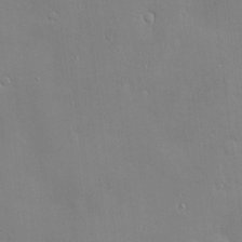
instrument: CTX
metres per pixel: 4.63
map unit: Hve
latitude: -10.8786
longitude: 174.0472
